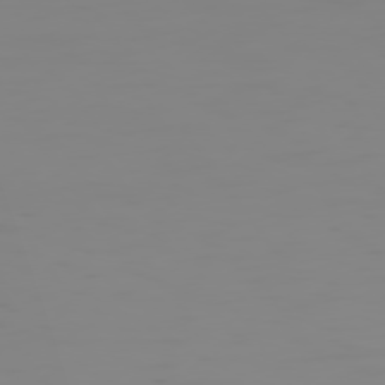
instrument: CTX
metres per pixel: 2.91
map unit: Hpe
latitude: 75.1403
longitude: -128.0444
